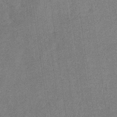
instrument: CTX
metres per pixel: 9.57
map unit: eHb
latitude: -31.8044
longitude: 74.3118
